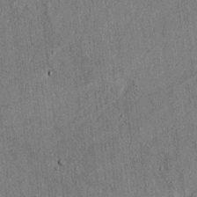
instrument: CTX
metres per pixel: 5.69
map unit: lAvf
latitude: 5.1403
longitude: 169.7099
